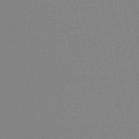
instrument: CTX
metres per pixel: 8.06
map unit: HNb
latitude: -46.5007
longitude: -39.8394
